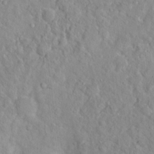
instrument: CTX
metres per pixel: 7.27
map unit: Hto
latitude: 16.1011
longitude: -39.2915
